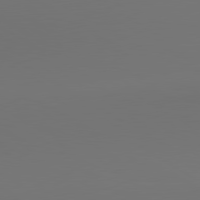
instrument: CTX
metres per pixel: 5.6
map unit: lApd
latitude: 80.4223
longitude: 155.3888
